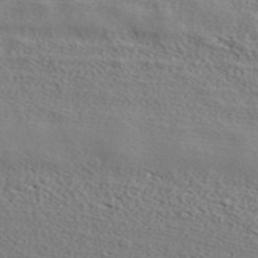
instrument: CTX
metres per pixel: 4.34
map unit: ANa
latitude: 37.5182
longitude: 24.4440
